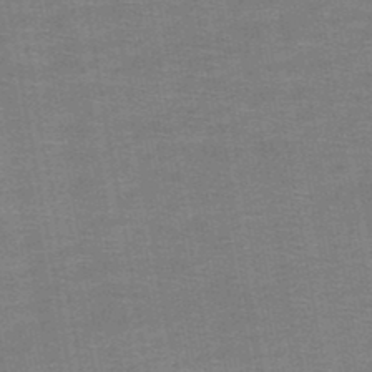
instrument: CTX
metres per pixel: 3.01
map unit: HNb
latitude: -48.5952
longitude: -42.8191
